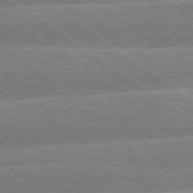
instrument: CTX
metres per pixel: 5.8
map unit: lApd
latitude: 79.7828
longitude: -129.6127
